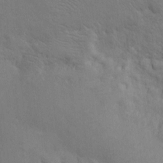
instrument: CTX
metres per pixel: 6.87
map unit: Htu
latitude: -6.6707
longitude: 160.5007
